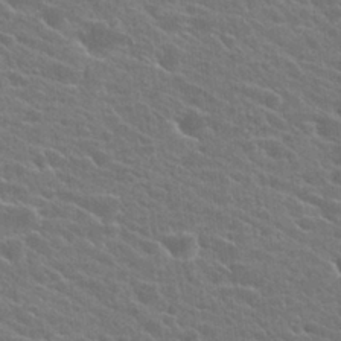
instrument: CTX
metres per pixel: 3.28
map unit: Hto
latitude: 24.5167
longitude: -40.6490
